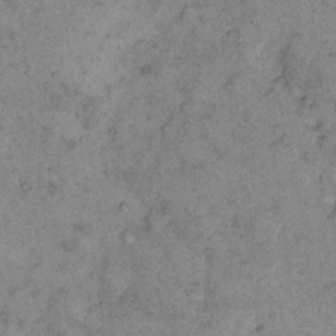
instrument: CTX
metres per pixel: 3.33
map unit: eHh
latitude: 11.4427
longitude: -62.9325
